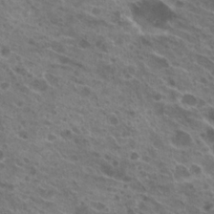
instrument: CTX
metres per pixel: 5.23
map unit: Hto
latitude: 23.7638
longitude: -40.0255
